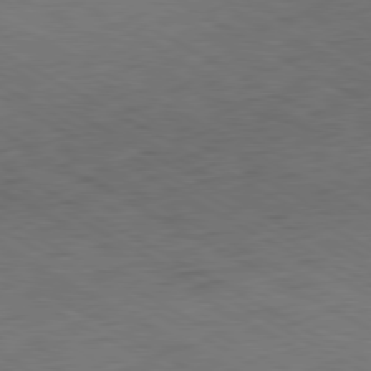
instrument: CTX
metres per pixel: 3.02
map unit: Hpe
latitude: -80.8597
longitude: 17.1054
